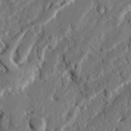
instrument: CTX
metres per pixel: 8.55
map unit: Ave
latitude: 23.0269
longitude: -131.1026
